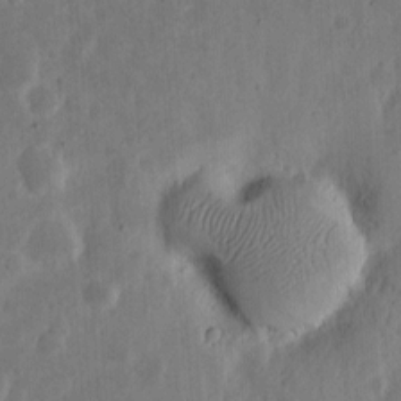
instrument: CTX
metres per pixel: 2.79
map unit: eHh
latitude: 6.7813
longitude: -70.7246
